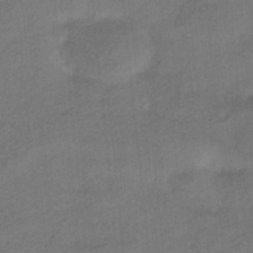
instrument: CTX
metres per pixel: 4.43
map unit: HNhu
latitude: -41.5399
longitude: 90.7464
